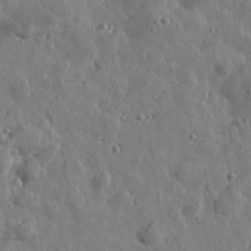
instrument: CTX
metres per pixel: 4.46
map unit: Htu
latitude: 0.5734
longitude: -178.1200
